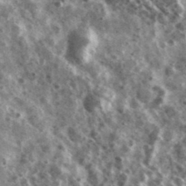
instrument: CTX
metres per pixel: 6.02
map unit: Ave
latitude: 38.6112
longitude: -107.8772
